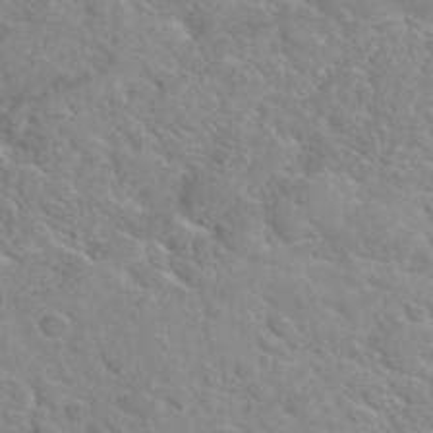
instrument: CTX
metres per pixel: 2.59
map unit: Hto
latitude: 36.0255
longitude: -47.4049
